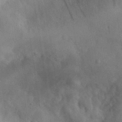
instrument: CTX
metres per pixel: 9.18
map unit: eHh
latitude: 30.2523
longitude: -72.5546
